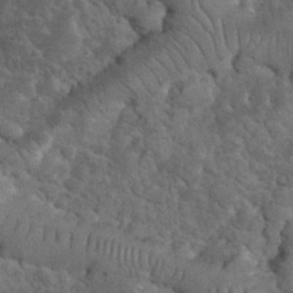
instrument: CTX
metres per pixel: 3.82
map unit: eHh
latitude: 33.9528
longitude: -66.6868
